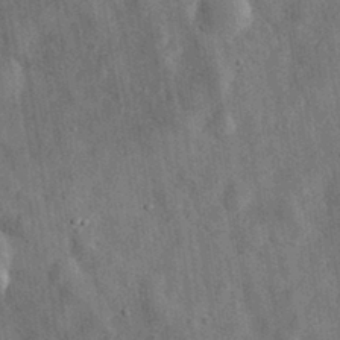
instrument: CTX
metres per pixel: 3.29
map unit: eHh
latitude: 31.4805
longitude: -74.0444
